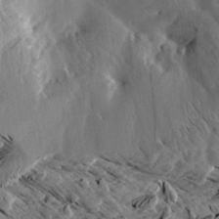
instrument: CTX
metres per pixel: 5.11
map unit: Aa
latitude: 12.6680
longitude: -141.7260
